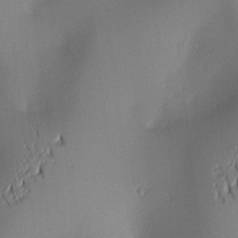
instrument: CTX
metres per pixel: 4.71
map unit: lAa
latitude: 2.2144
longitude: -115.9717
